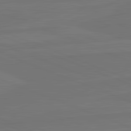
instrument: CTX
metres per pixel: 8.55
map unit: lApd
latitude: 82.2144
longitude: -179.5749
